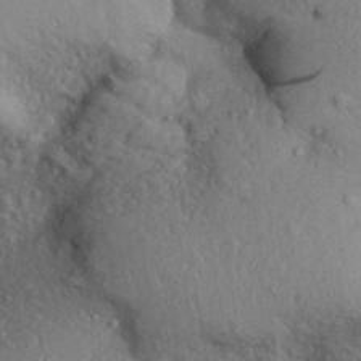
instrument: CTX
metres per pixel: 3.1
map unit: Aa
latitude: 31.0081
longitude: -145.3104
